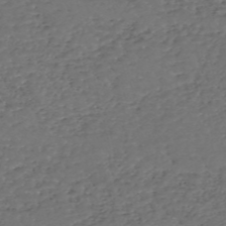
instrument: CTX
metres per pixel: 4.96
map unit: eHh
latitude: -55.0487
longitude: -89.9528
